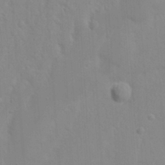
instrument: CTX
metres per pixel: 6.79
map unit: Nhu
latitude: 18.1955
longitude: -73.2915
